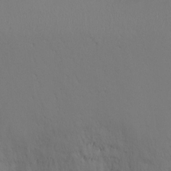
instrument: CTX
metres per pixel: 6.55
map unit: Ht
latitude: 1.5560
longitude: -20.9514
